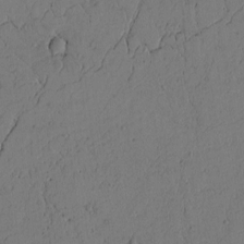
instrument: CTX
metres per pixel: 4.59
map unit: Htu
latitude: -3.3509
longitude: 170.1417
